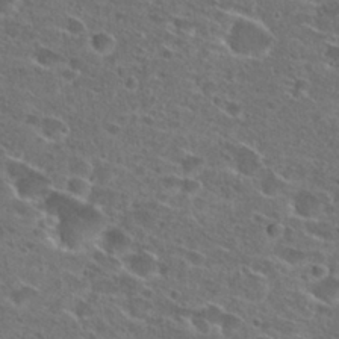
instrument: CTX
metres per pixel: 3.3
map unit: Hto
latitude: 26.3089
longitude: -46.1011
